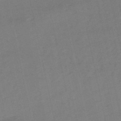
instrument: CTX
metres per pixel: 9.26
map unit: eHb
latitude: -49.7856
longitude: 73.2943
